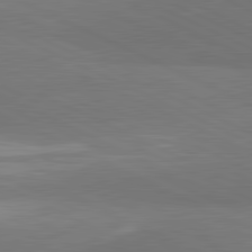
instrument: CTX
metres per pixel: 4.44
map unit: lApd
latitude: 81.6127
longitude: 157.0864
